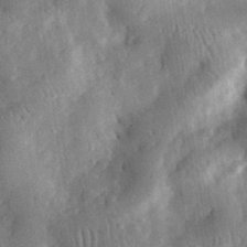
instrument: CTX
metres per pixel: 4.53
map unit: eHh
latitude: 31.4805
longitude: -75.2726
